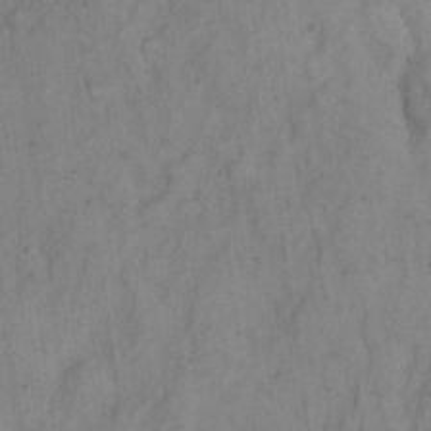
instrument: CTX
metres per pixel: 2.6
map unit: eHh
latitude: 19.4237
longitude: -61.9528
